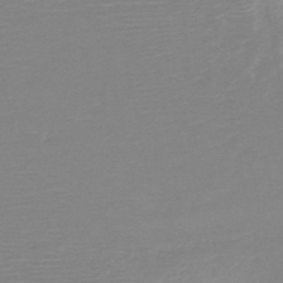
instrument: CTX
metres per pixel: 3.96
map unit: HNb
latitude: -48.7086
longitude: -43.1214
